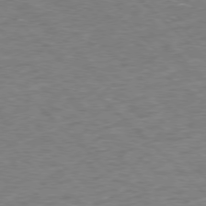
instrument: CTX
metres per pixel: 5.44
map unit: Hpe
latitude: -77.8800
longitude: 16.2362
